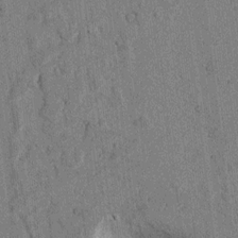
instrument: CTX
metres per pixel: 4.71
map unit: lAvf
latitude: 6.0633
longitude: 169.2565
